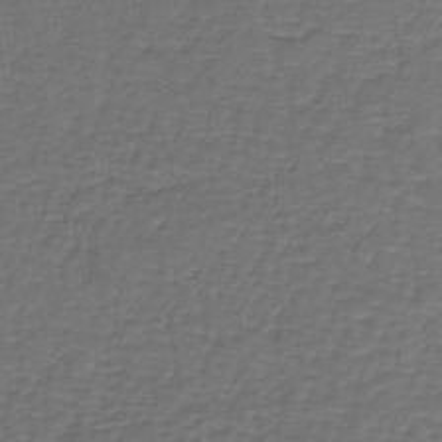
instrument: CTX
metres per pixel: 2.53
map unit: lHb
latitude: -39.8234
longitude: 60.7841
